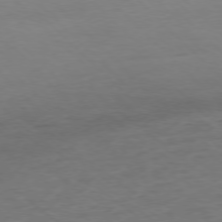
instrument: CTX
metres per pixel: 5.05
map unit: Ap
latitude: -77.8233
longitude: -82.6679
